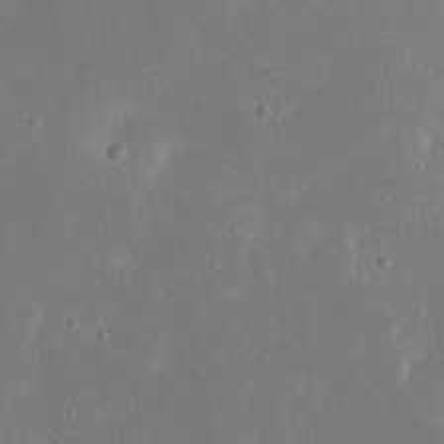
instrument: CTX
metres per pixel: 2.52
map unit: eHh
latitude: 21.1026
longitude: -70.7057
